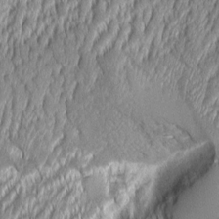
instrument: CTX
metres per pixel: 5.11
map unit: Aa
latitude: 8.4223
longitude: -129.4615
